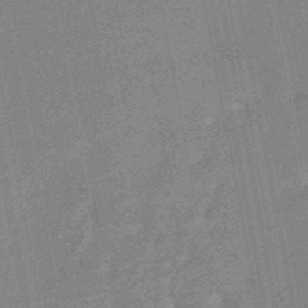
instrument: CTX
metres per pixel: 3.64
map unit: HNhu
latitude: -46.8975
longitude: 99.6344
